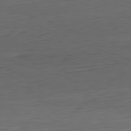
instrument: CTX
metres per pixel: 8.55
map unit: Hpe
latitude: -82.2361
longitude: 11.9367
